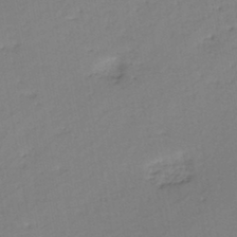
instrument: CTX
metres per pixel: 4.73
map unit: eHh
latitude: -45.8045
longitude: -28.6490
